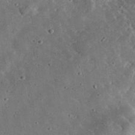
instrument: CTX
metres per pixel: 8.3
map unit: lHvf
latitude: 32.1200
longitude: -84.2334
